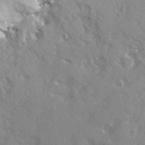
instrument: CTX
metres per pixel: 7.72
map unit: Ave
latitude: 13.1025
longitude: -101.6694
